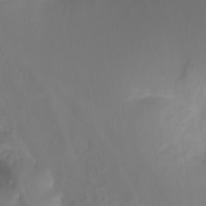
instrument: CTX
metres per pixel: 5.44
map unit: Ht
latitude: -3.1998
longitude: -61.8961
